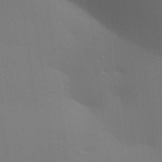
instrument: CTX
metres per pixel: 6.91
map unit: lAa
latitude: 20.6113
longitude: -138.3845
